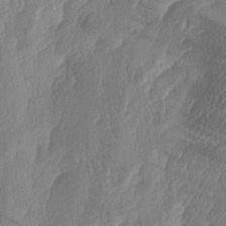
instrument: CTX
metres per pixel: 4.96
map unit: lAa
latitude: -5.4454
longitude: -130.2712
